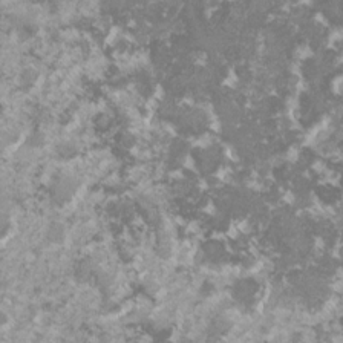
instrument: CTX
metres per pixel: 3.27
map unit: lHvf
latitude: -16.2362
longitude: -99.3103
